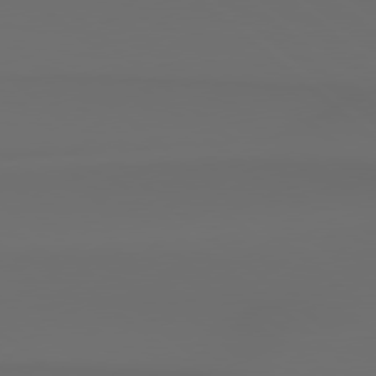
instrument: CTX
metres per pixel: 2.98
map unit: Hpe
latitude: 78.5168
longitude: -133.2348
